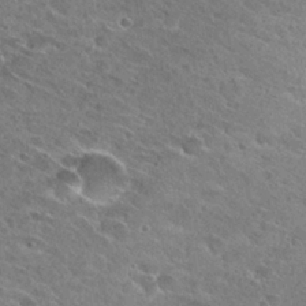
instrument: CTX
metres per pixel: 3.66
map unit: Hto
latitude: 27.2159
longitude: -44.1389
